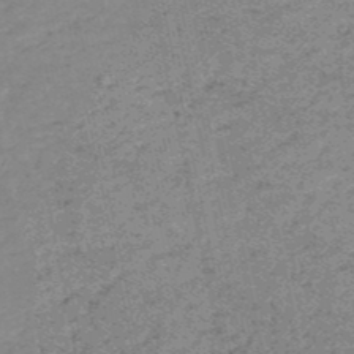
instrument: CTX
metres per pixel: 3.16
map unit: HNb
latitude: -51.2943
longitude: -51.7071
